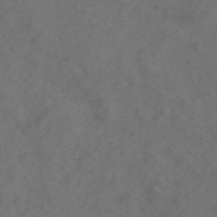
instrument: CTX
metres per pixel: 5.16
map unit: ANa
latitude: 43.8017
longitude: 27.0486
